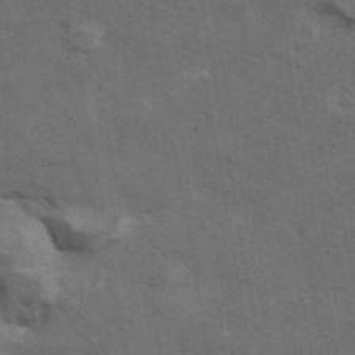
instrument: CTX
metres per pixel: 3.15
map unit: ANa
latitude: 42.7057
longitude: 14.0850
